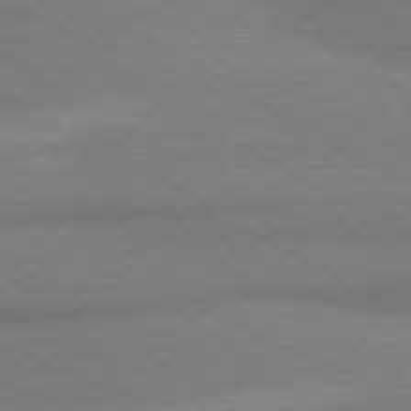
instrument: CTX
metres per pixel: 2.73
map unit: lApd
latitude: 80.1200
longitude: 177.0675
